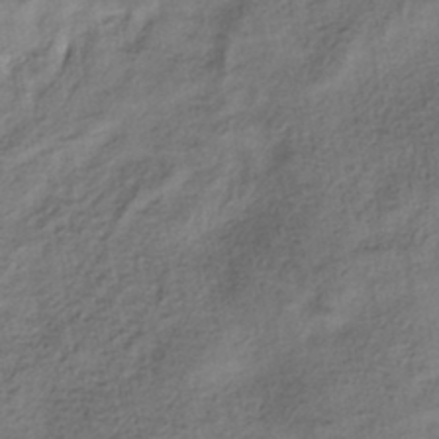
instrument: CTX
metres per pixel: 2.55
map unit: HNhu
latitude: -40.2550
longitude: 107.9367
